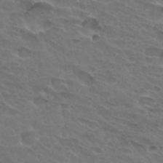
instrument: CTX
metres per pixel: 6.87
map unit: Hto
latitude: 32.2711
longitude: -45.4237
